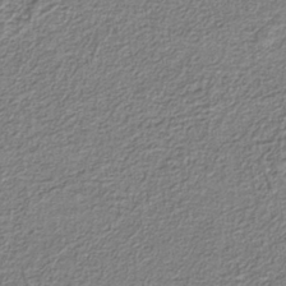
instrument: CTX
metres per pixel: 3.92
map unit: eAb
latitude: -37.8422
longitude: 52.9919
